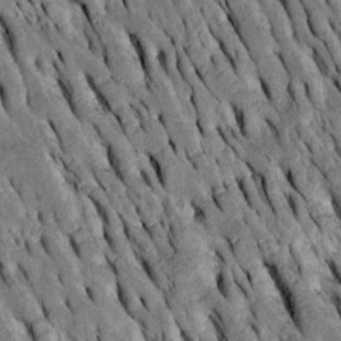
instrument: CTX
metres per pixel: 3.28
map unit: Htu
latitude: -2.8408
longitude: 150.6329
